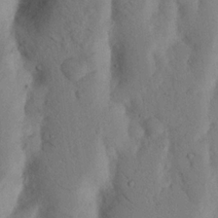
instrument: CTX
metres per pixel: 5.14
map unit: Nhu
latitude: 18.3278
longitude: -75.8017
